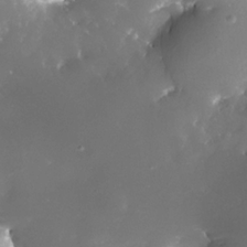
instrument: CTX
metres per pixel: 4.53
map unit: Nhe
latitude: -32.5952
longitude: -115.8394
